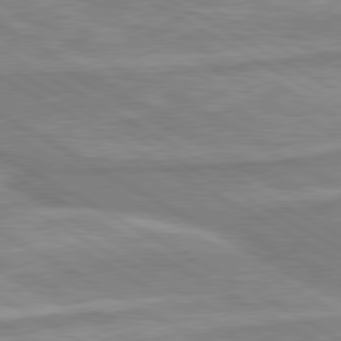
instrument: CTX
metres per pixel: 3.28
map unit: lApd
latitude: 80.2333
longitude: -173.4804
